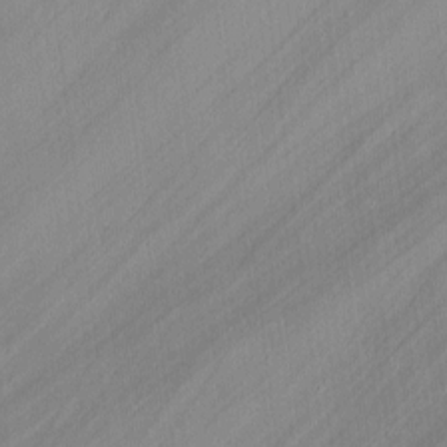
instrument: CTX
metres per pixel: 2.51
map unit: lAvf
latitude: -0.9920
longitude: -108.1955
